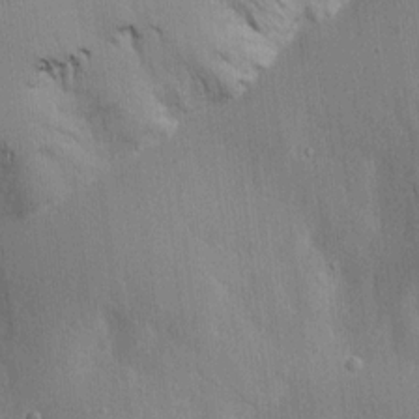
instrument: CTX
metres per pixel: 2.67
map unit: lAvf
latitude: 7.7261
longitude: 168.9541
